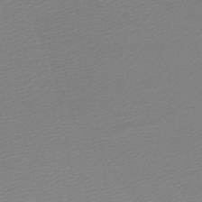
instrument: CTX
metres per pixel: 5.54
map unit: lHb
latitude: -46.2172
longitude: 57.1053
